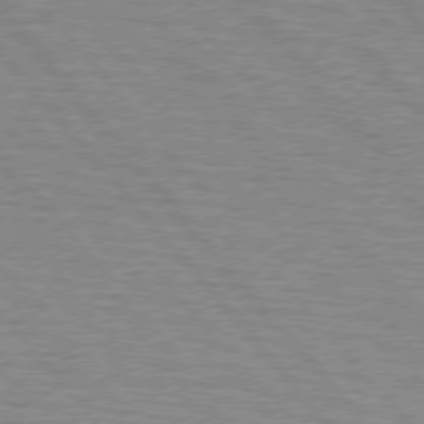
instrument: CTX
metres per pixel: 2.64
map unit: lApd
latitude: 75.6505
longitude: -75.1592
